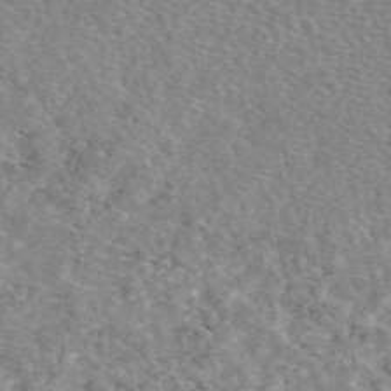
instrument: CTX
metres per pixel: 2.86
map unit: eAb
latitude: 49.2726
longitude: 113.3132
